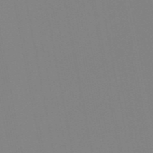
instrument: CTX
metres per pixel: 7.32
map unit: HNb
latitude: -54.3873
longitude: -49.1214
